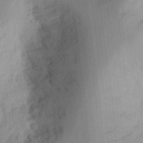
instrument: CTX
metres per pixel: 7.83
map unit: Ht
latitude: 9.3671
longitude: -74.8758
